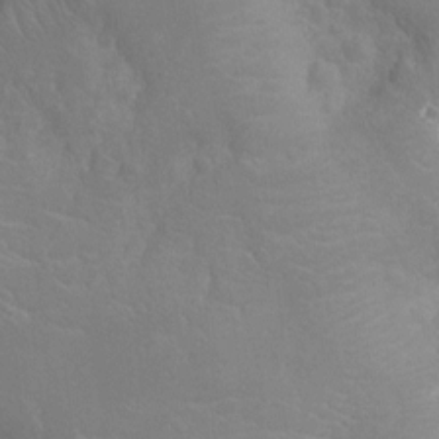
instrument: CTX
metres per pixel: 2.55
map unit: Nhu
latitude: -14.7652
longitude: -25.4048
